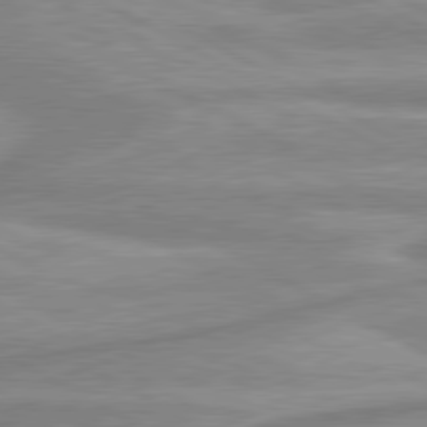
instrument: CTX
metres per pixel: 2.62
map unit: lApd
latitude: 80.3845
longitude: -173.8961
